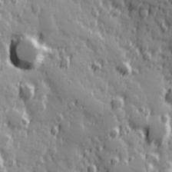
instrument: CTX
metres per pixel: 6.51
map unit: Hve
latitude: 25.6693
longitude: 146.5385
